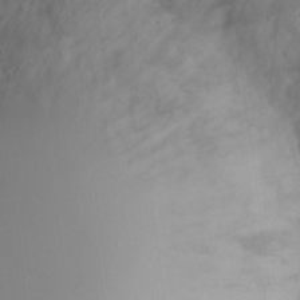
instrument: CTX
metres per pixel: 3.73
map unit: Nve
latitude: -21.5966
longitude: 106.2362
